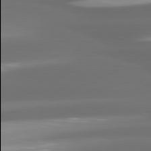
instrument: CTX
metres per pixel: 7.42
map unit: lApd
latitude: 80.8002
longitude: -145.9906
